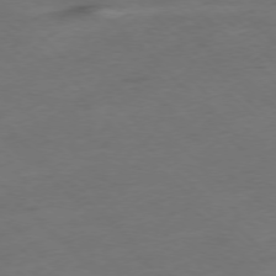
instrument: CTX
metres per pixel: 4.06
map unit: Ap
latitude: -77.3321
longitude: -64.3089
